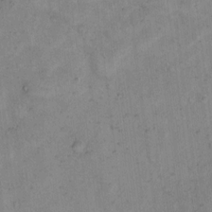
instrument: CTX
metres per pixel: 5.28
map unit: eHh
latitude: 12.3090
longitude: -62.6302
